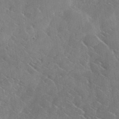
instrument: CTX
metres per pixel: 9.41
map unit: lHvf
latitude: 37.1970
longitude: -91.4237
